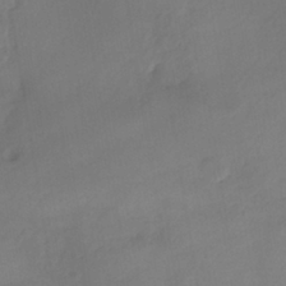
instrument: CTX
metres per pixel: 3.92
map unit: eHh
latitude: -40.0472
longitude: -26.1389
